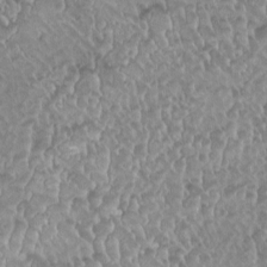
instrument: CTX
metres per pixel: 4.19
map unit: HNhu
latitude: -1.4833
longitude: -0.1389
